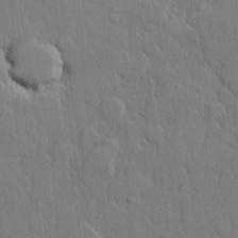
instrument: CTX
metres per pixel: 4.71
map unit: lHvf
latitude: 20.6680
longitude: 146.6329
